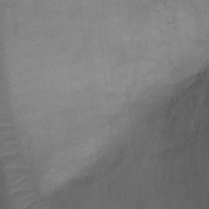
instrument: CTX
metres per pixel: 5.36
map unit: Ht
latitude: 1.0458
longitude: -32.4790
